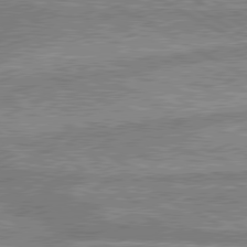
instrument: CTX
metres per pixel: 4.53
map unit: lApd
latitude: 80.1011
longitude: -171.9150
